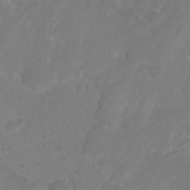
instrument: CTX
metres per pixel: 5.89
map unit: eHh
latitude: 1.0080
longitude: -55.7261
